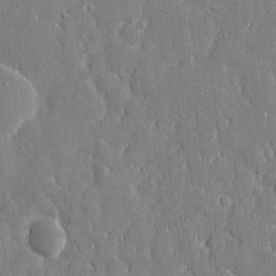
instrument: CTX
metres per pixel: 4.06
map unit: eHh
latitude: 9.0836
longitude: -69.4993
